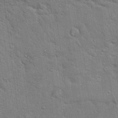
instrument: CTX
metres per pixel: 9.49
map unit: Hto
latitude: 18.8569
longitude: -52.2712
